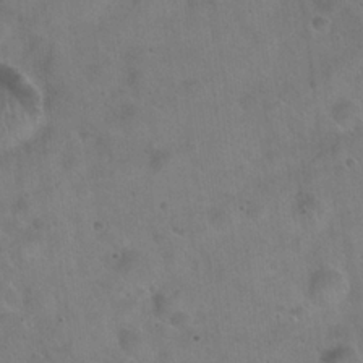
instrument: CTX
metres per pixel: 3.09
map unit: Hto
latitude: 22.3467
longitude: -54.2144
